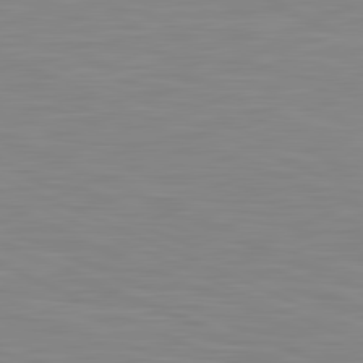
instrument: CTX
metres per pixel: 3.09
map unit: lApd
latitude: 81.5182
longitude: -168.8569
